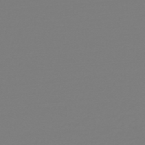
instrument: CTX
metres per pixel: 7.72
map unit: HNb
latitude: -48.8786
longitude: -50.6301
